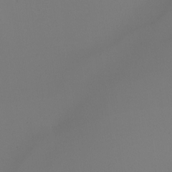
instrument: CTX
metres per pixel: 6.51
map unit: Nhu
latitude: -6.5007
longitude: -94.6113
